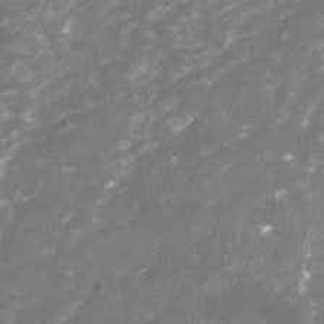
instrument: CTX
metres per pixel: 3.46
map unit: Nhu
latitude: -23.0865
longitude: -56.8568
